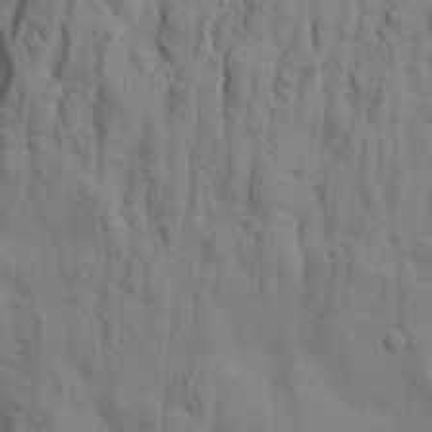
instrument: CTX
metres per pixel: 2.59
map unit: Aa
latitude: 21.1592
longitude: -142.4601
